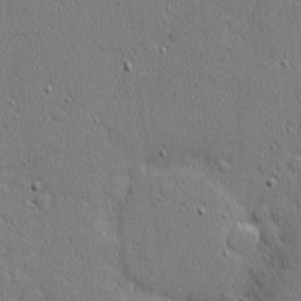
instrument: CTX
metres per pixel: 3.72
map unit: Nhu
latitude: 1.4048
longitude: -77.8205
